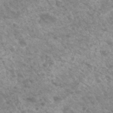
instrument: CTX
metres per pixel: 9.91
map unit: Hto
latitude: 33.5371
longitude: -49.3293
